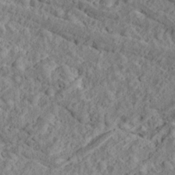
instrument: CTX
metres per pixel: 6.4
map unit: Ave
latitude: 18.3467
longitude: -135.1025
